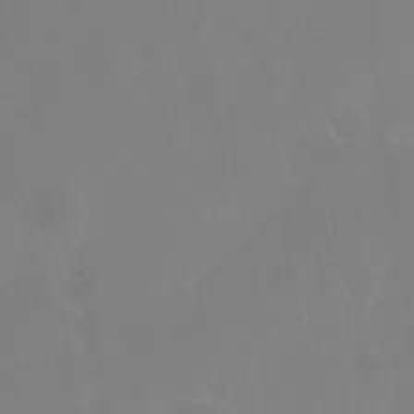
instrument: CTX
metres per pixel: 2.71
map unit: eHh
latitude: 23.8016
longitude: -65.8772
